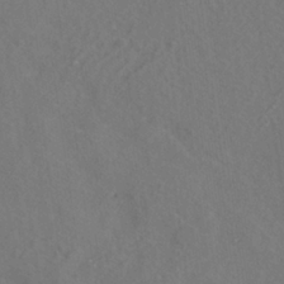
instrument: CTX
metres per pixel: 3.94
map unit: ANa
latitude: -36.5195
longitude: 95.5021
